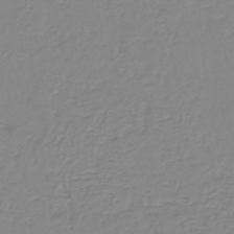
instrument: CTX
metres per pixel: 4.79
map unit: lHb
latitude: -44.0661
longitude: 62.3684
